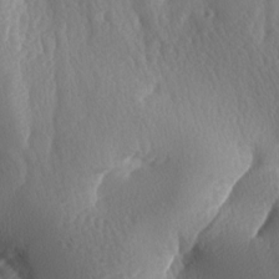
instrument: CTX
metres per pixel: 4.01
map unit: lAa
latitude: -8.1795
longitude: -128.5923
